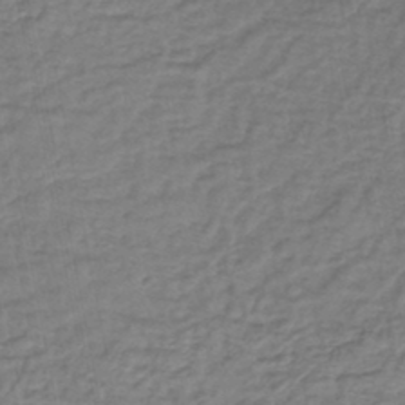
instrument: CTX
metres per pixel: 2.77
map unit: lHb
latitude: -42.4062
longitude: 67.2565
